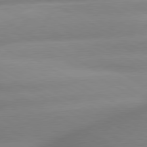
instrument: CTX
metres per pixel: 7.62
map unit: lApd
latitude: 80.1200
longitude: -158.1578
